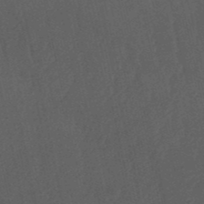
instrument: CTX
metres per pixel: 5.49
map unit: eHb
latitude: -50.8408
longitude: 72.8219
